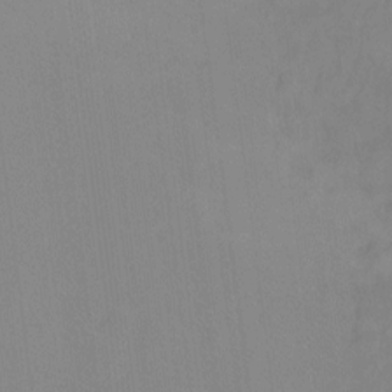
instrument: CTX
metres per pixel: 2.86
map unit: Hto
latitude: -11.9556
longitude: -40.1010
